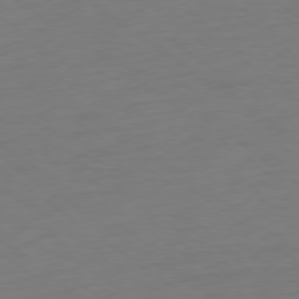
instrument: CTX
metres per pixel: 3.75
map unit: Ap
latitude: -79.1053
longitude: -68.3845
